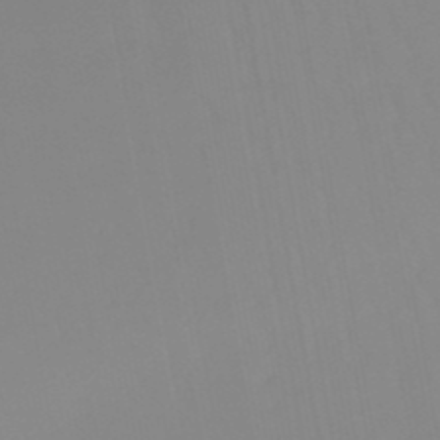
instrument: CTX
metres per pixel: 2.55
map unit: lHb
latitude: -49.3510
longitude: 74.5952
